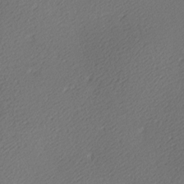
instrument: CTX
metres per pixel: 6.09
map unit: lAa
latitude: -9.8233
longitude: -127.2159
